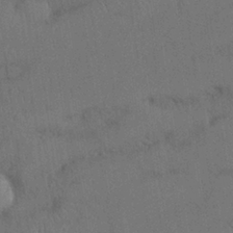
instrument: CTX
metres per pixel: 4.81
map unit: Nhu
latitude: 27.4804
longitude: -70.0633
